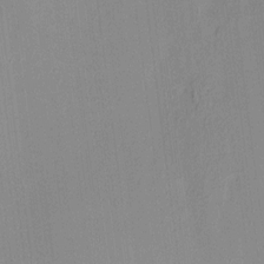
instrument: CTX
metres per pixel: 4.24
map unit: HNhu
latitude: 8.0255
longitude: 13.1998
